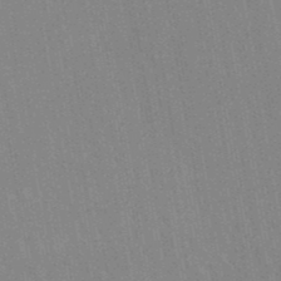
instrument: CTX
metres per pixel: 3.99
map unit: lHb
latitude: -48.1417
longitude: 73.1431
